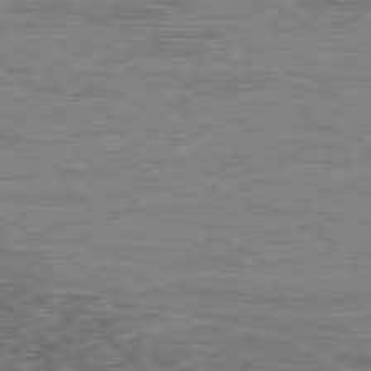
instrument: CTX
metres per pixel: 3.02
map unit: Ap
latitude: -80.2740
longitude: -72.9136
